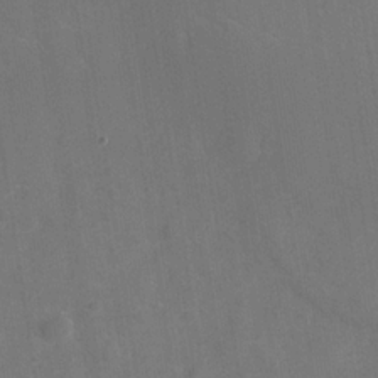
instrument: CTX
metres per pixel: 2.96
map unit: Nhe
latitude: -33.7289
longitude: -87.4615
